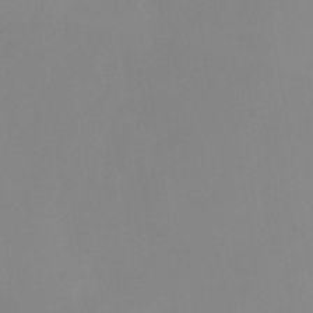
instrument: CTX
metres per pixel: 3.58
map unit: Nhu
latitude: -26.2928
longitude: -57.9339
